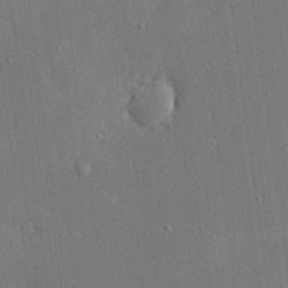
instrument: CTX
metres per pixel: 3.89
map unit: Ave
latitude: 17.0836
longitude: -140.2144
